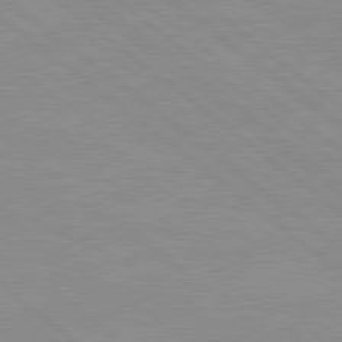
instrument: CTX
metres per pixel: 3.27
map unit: Hpe
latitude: 78.4034
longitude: -124.4223
